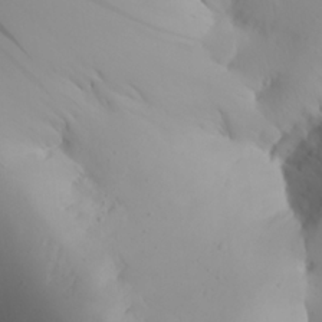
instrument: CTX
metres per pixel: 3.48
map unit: Aa
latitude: 22.2900
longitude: -145.9339
